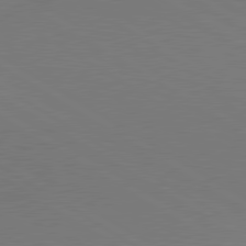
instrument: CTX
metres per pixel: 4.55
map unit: lApd
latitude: 80.1956
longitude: 128.8219
